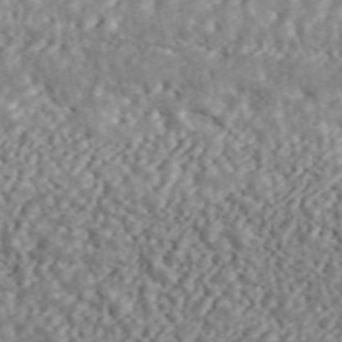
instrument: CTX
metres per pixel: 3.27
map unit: ANa
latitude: 45.4616
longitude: 37.2753
